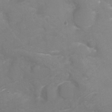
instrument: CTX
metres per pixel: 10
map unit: Ht
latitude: -10.7085
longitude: -45.0647
